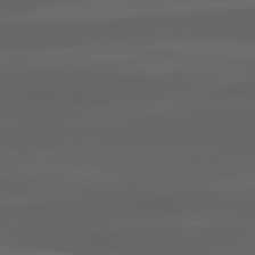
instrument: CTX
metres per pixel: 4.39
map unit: lApd
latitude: 80.2522
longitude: -92.5923
